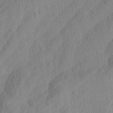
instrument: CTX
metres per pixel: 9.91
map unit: Aa
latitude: 23.6316
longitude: -143.4616
